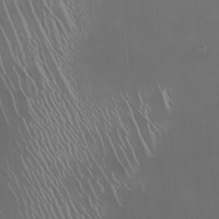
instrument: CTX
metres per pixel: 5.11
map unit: Nhu
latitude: -6.7652
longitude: -91.0647
